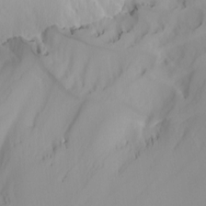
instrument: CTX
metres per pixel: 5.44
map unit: Nhu
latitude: -4.6329
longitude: -91.7261
